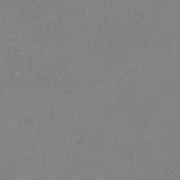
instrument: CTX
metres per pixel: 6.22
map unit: eAb
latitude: -35.6911
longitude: 52.0094
